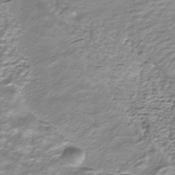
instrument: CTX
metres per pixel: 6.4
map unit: HNhu
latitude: -40.4818
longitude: 109.2187
